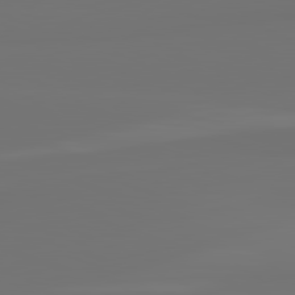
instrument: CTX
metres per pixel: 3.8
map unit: lApd
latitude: 82.2522
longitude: 163.2754
